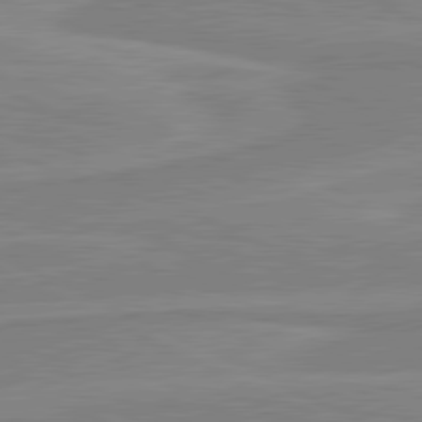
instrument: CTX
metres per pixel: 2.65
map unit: lApd
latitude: 81.0080
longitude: 169.5210
